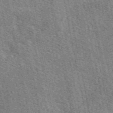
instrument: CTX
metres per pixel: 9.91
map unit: eAb
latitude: 50.6679
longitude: 113.4832
